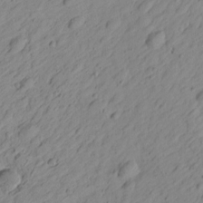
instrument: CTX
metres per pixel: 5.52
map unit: Htu
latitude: -0.9920
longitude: -175.1403
